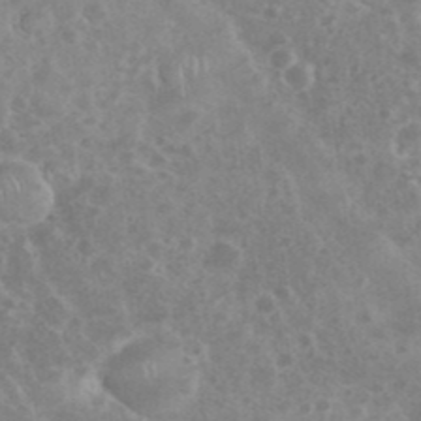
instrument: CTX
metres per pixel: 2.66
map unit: eHh
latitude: 35.0647
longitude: -62.2712
